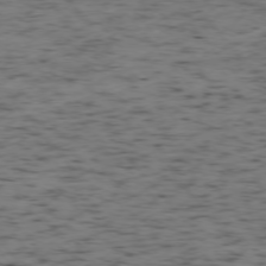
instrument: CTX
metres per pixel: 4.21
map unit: Ap
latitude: -76.1228
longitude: -61.1970
